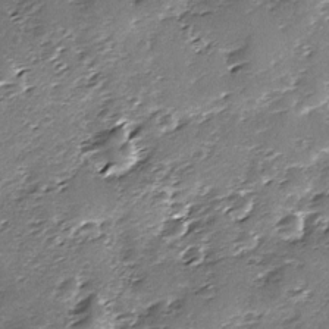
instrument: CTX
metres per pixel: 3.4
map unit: Ave
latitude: -9.4265
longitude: -117.8394
